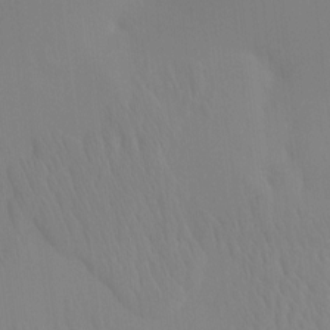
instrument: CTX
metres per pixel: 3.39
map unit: eHh
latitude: -4.3495
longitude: 14.8030
